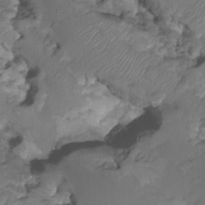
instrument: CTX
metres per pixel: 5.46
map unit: HNhu
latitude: -23.8045
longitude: 50.1039
